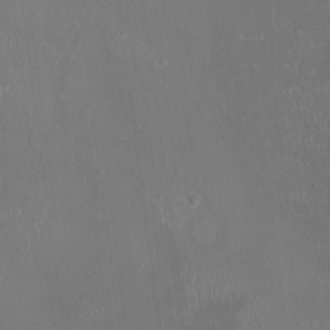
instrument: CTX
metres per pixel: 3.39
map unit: HNhu
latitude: -3.1809
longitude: -6.1956
